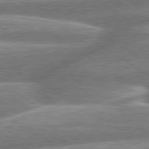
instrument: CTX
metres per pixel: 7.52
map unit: lApd
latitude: 79.8584
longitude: -159.7639
